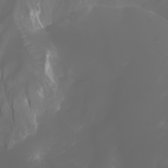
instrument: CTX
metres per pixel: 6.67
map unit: Htu
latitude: -0.9542
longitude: -75.7450
